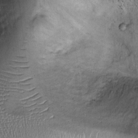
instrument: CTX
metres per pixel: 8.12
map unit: Ht
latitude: -1.9179
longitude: -14.1011
